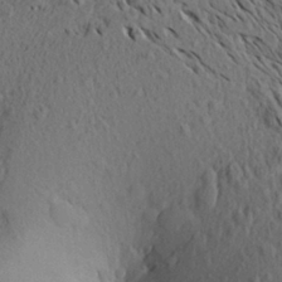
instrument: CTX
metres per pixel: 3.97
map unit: Aa
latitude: 27.0648
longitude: -142.9514
